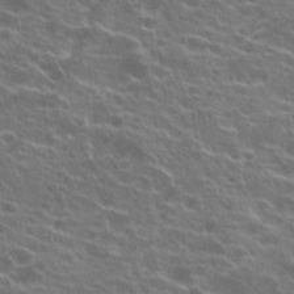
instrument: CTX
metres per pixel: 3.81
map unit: Hto
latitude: 21.8584
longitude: -40.4601
